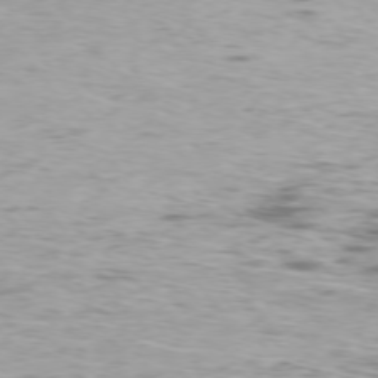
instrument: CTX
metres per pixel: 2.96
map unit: Ap
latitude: -76.7274
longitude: -68.7624
